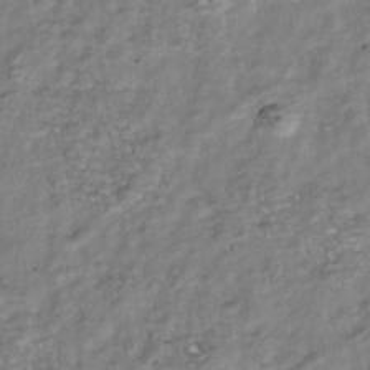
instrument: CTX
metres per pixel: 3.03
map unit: Nhu
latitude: -39.3132
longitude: -81.2159
